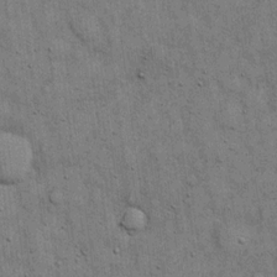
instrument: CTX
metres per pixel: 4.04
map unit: eHh
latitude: 15.9906
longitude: -62.6680
